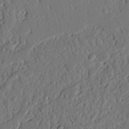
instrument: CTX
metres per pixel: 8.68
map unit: Nhu
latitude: 20.7058
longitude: -77.9528
